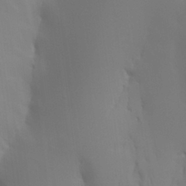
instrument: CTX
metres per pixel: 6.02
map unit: Aa
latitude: 27.4804
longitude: -131.5560
